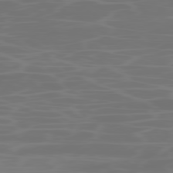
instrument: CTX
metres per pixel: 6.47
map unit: Ap
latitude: -78.6707
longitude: -69.9339
